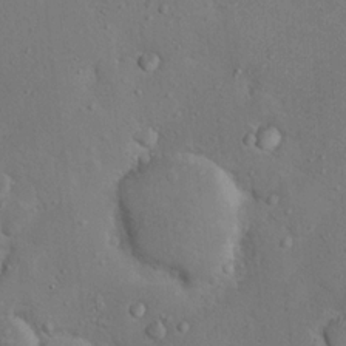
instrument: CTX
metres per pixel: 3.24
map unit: Nhu
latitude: 12.5735
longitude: -26.9703
